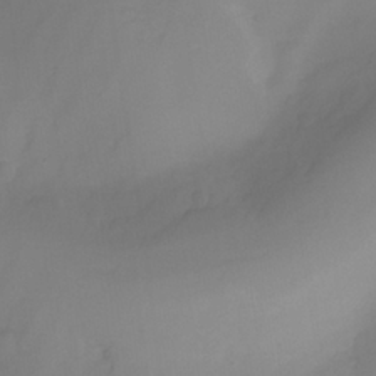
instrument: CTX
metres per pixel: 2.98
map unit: Ht
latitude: -16.4629
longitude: -50.6112
